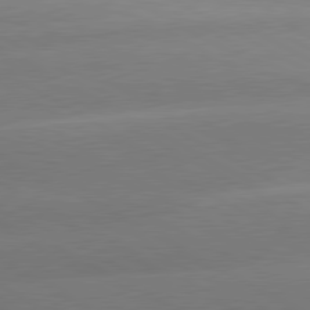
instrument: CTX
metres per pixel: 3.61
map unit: lApd
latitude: 80.3845
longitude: -150.7624
